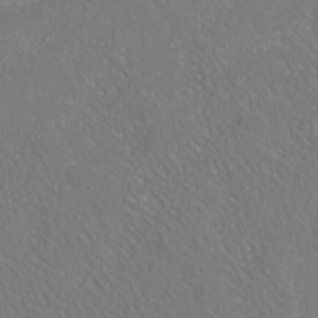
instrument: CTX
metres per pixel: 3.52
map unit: ANa
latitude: 36.6680
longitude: 14.3118
